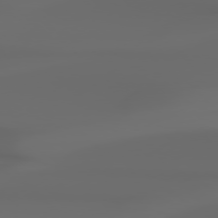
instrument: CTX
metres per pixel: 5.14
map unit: Hpe
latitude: 76.8002
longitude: -133.4615
